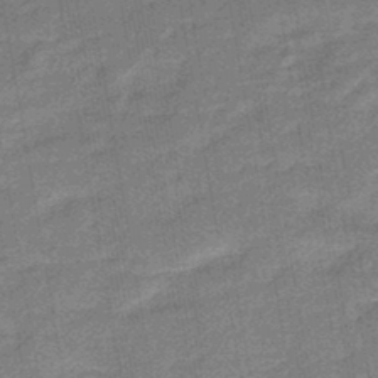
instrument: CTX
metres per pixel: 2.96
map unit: eHb
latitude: -44.2362
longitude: 86.7841
